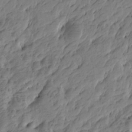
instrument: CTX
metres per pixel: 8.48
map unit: Htu
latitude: -4.9163
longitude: -177.9339
